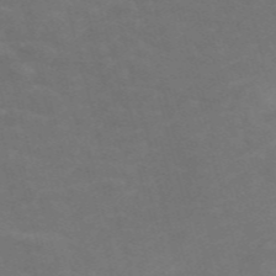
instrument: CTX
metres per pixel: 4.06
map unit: Nve
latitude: -58.3873
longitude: 56.9164
